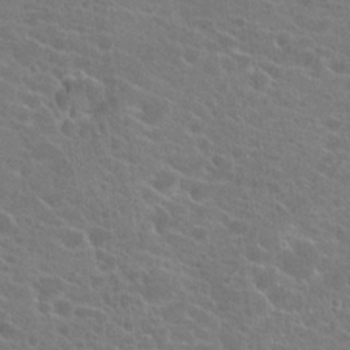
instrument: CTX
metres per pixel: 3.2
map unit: Hto
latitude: 22.7624
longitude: -39.4426
